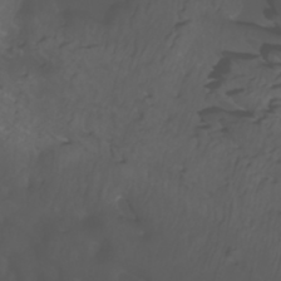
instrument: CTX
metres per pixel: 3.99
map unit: Htu
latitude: -5.1998
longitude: -89.2159
